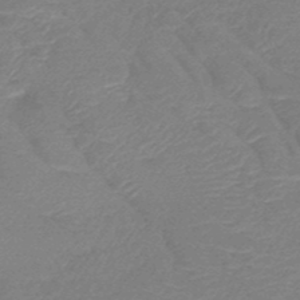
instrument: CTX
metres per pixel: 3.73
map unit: HNb
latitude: -49.4644
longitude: -52.5735
